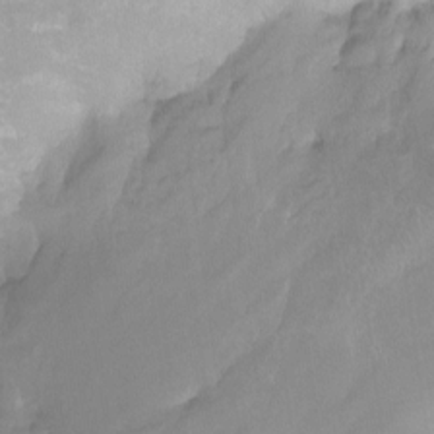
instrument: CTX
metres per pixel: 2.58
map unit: Nhu
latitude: -14.2551
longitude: -56.2144
